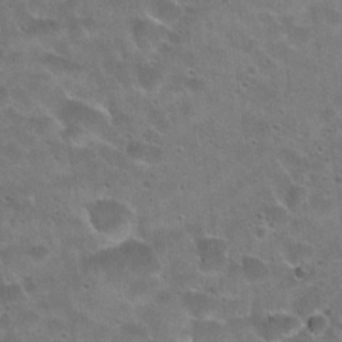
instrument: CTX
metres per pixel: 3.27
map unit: Hto
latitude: 22.1200
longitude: -43.1214
